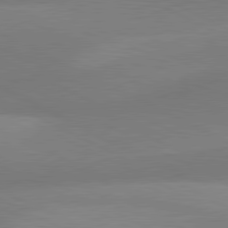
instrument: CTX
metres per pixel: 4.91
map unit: lApd
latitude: 80.9514
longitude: 128.6519
